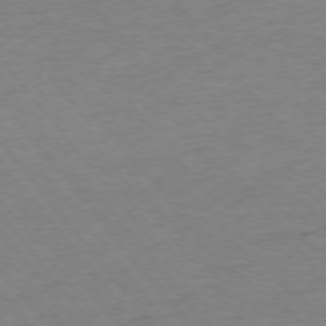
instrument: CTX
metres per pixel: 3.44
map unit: Ap
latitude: -75.5399
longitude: -81.8394
